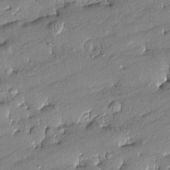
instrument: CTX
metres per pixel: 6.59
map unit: Htu
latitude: -8.6518
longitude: 177.0109
